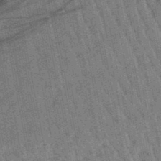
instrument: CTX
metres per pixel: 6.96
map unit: lHb
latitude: -47.7477
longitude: 75.9556
